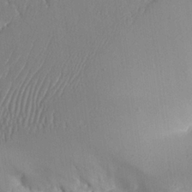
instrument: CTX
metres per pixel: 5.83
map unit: Aa
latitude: 23.3104
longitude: -127.7639
